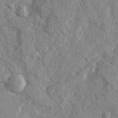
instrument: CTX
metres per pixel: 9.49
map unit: Ave
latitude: 22.6490
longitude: -131.9340
